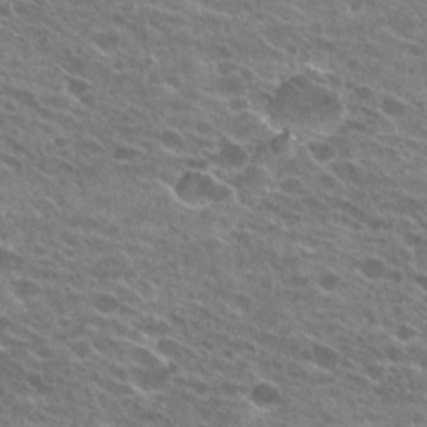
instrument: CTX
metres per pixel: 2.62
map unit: Hto
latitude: 24.8380
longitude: -42.4601
